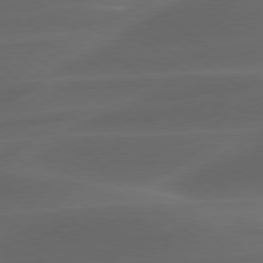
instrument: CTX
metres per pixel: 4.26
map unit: lApd
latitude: 78.8758
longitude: -48.9514
